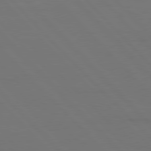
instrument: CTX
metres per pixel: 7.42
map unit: Ap
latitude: -79.7666
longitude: -56.0444
